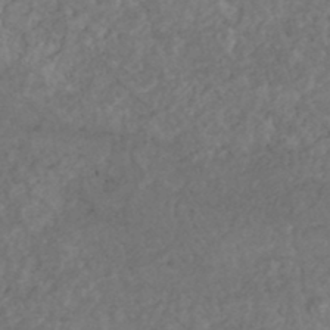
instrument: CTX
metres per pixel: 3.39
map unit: HNhu
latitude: -46.2172
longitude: 97.8611
